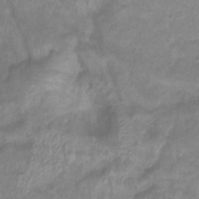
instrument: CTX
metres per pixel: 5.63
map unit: Htu
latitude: 3.4804
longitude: -21.7450
